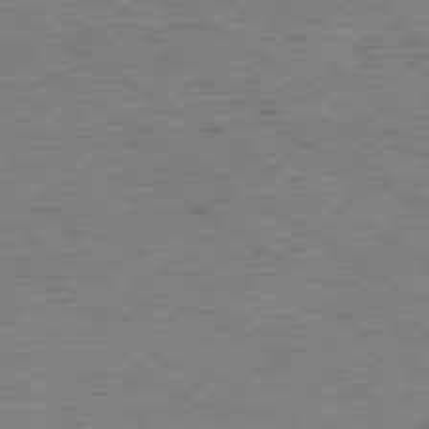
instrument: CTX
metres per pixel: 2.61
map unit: Hpe
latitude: -79.3887
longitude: 10.6330
